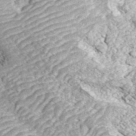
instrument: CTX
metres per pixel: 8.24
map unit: ANa
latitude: 44.4601
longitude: 38.8408
